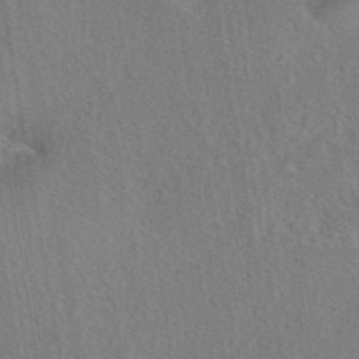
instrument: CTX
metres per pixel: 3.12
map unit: eAb
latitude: 42.8191
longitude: 104.5762
